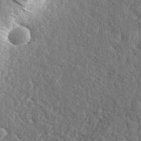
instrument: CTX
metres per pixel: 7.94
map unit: eHh
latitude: 36.1389
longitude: -80.2145
